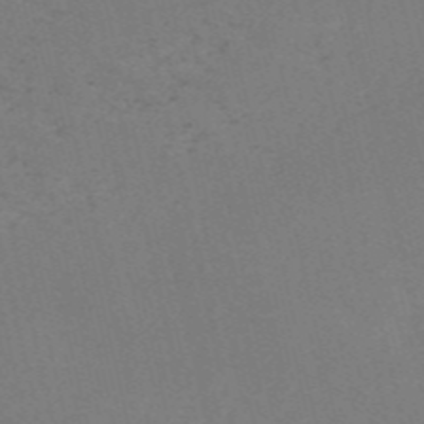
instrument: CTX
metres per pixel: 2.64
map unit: HNb
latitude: -55.8234
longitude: -41.9150
